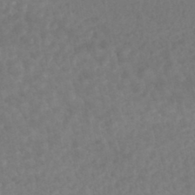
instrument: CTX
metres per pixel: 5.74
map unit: HNhu
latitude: -45.8800
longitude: 96.8030
